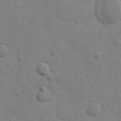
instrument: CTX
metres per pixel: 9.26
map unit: eHh
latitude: 9.7450
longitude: -67.1403
